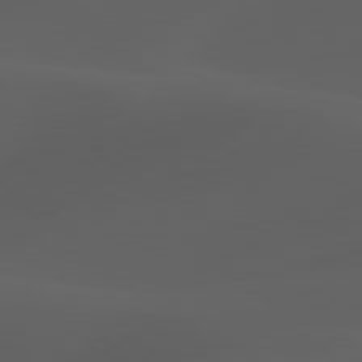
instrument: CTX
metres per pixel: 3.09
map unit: lApd
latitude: 80.2145
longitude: -88.8569
